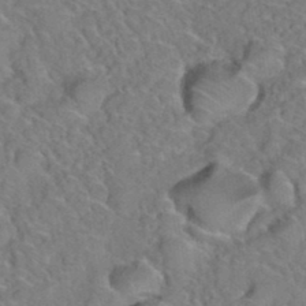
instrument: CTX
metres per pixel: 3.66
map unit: Hto
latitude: 35.7638
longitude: -48.6679
